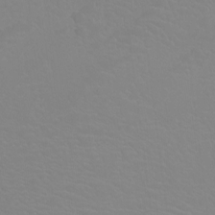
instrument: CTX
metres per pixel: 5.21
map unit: Htu
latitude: -12.1228
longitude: -71.0080
